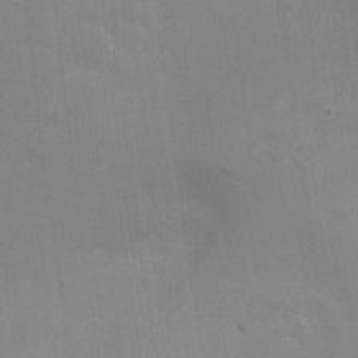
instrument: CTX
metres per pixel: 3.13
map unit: Nhu
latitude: -8.7841
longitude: -48.3656
